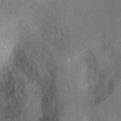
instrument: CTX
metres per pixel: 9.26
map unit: Hto
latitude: 7.6883
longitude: -30.3657
